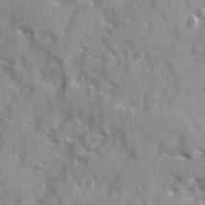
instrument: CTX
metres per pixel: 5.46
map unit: Ave
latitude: 12.8191
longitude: -101.6883
